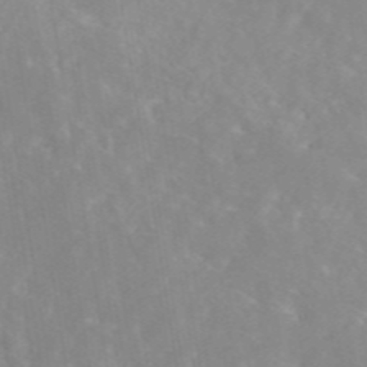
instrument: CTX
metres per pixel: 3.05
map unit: eAb
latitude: 45.3859
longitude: 126.5573
